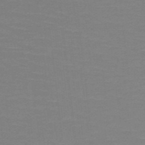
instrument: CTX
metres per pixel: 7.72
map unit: HNb
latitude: -49.4077
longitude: -45.2537
